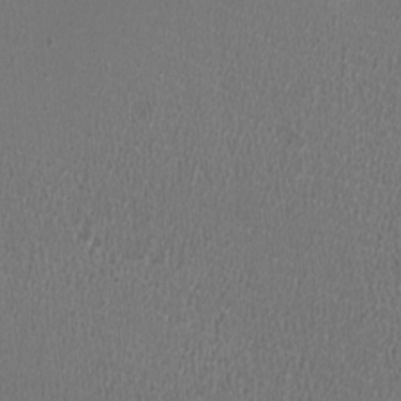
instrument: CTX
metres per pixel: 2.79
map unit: HNhu
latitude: -3.0108
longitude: -1.0836
